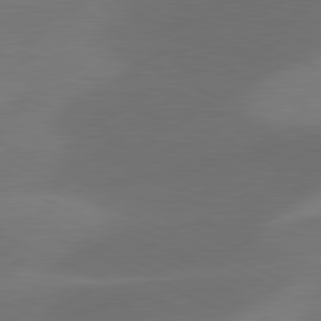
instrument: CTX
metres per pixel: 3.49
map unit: lApd
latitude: 81.2915
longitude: 125.5210
